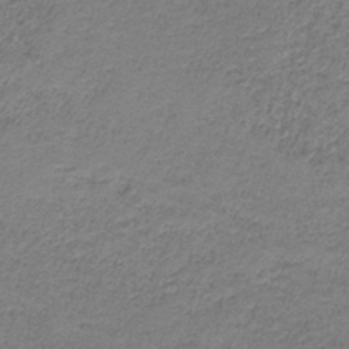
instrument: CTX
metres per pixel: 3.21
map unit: HNb
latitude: -38.0094
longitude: 50.9731
